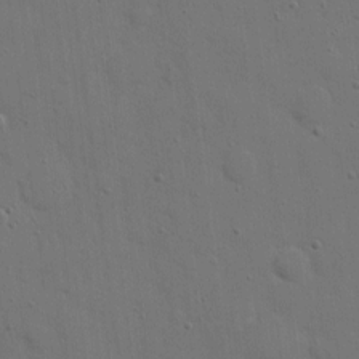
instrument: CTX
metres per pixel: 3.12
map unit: eHh
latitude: 7.0080
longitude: -67.5938
